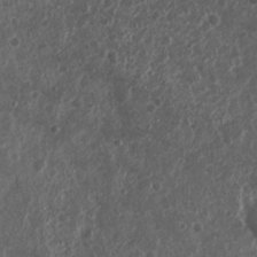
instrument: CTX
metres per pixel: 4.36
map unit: Nhu
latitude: 3.8583
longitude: -16.2144
